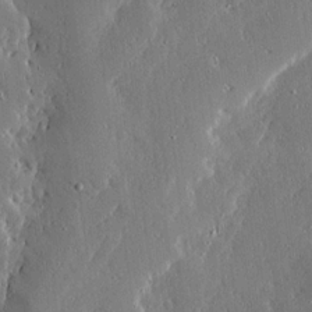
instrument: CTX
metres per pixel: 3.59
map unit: Ave
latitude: 17.2915
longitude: -139.4237
